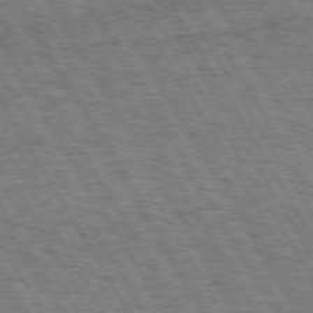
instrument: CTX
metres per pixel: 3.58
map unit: Hpe
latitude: 73.3104
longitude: -125.8205
